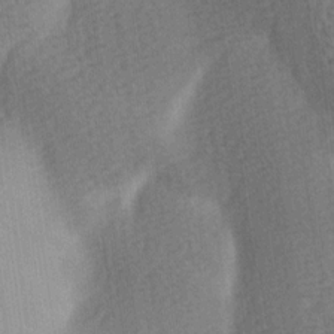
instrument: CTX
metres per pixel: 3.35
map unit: Ave
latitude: -5.6722
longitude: -120.4034
